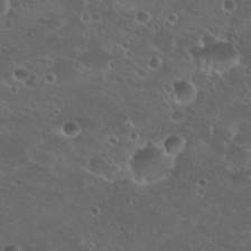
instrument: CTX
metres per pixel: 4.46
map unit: Hto
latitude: 27.0648
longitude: -50.9135
